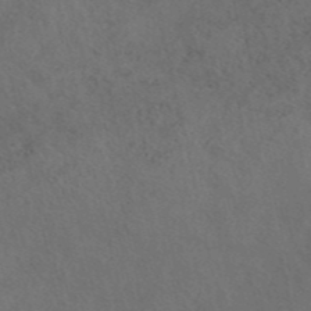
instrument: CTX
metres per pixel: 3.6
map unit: eAb
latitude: 42.7057
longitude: 108.8597
